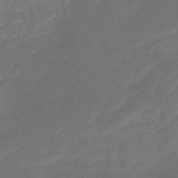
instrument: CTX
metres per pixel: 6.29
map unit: lHb
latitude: -48.2740
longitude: 72.5951
